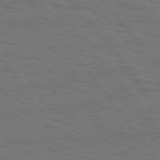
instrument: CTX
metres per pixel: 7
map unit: Hpe
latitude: 75.6883
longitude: -136.7813
